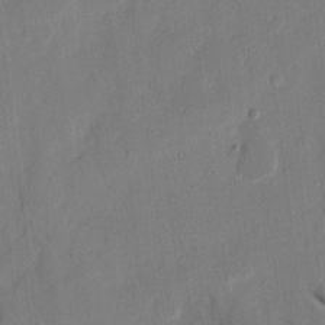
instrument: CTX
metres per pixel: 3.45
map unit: eHh
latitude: 9.1403
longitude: -67.9339
